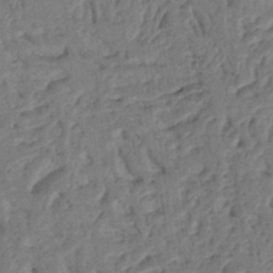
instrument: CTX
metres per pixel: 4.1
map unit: Ht
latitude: 13.1025
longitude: -74.7435
